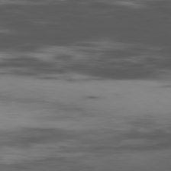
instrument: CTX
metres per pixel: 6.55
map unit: Hpe
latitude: -78.7841
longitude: 15.5210
